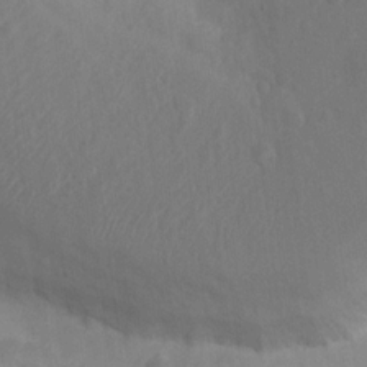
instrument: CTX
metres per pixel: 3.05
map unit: Nhu
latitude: 11.2915
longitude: -27.5938
